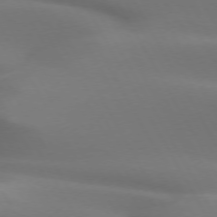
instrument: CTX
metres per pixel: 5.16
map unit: lApd
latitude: 72.8947
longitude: -49.6316
